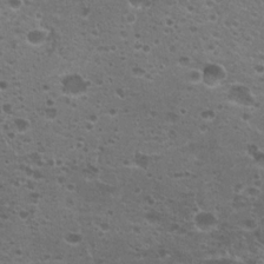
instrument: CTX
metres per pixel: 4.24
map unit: Hto
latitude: 18.8569
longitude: -41.8016
